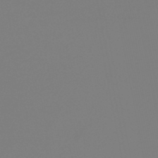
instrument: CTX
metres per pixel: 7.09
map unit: eHb
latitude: -49.7856
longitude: 84.8030
